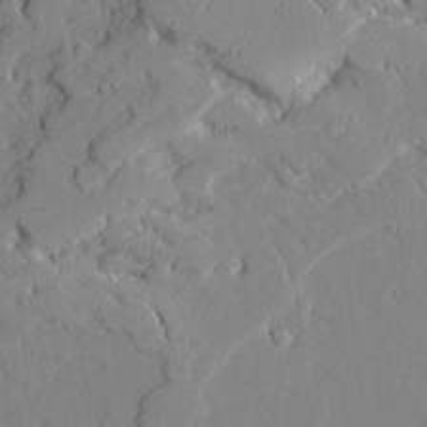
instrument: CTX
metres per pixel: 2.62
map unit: Ave
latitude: 22.2711
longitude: -129.0647
